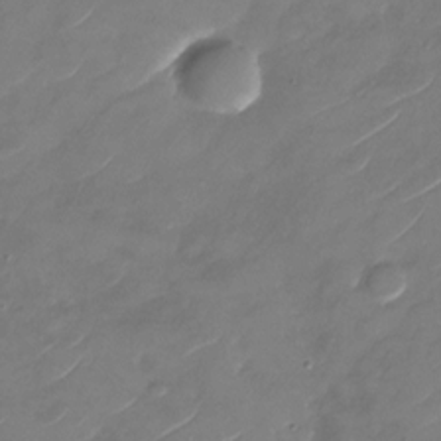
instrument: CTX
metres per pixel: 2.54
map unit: Nhu
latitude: -29.2943
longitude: -72.3279
